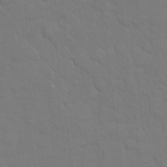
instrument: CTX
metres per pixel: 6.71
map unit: eHh
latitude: 18.6301
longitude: -63.0081
